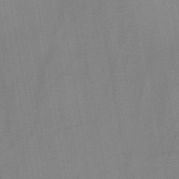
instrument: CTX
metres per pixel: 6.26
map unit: HNb
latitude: -46.4251
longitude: -39.3482
